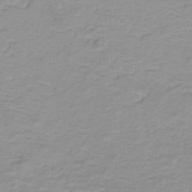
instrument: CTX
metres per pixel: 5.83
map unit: lHb
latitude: -31.9178
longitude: 65.8800
